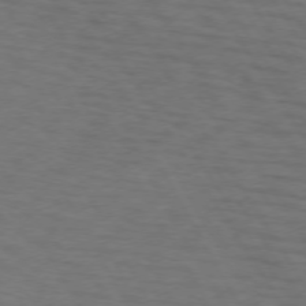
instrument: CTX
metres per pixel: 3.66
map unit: lApd
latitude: 73.0837
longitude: -74.4790
